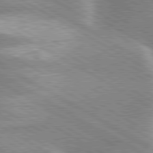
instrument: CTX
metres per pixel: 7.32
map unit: lApd
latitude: 80.1767
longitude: -120.9136
